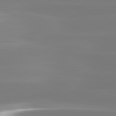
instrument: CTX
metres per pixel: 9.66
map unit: lApd
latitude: 81.0836
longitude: -134.0255
